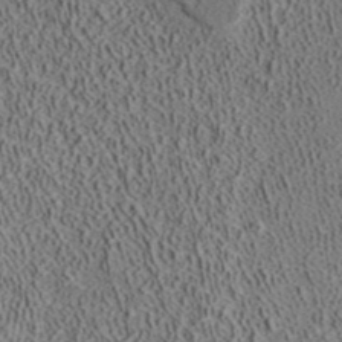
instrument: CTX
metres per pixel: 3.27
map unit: ANa
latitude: 39.4615
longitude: 18.5196
